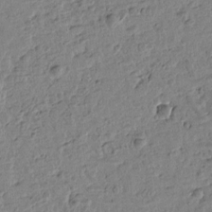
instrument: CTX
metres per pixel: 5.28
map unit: Htu
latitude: -1.7289
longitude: -175.9906
